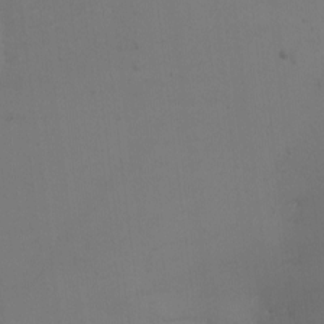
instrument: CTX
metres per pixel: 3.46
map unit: Nhu
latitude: -5.1620
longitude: -93.6127
